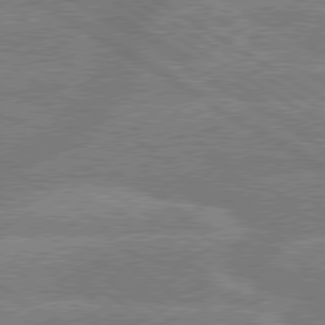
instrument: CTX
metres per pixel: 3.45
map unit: lApd
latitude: 79.5182
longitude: -133.8205
